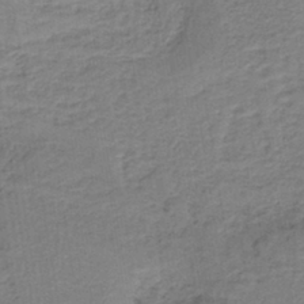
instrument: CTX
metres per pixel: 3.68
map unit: lHb
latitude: -40.5763
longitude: 53.1809
